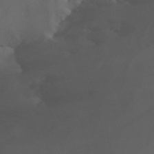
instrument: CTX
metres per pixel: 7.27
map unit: Nhu
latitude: -14.3496
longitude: -55.7638
